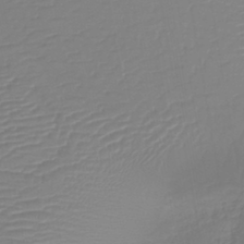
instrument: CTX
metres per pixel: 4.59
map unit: lHb
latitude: -42.1227
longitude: 77.0297
